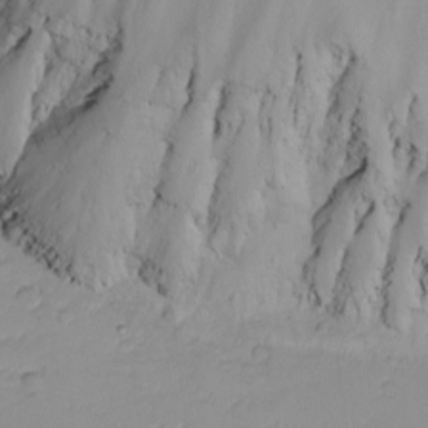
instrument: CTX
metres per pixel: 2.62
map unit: Nhu
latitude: -5.1431
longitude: -81.4048
